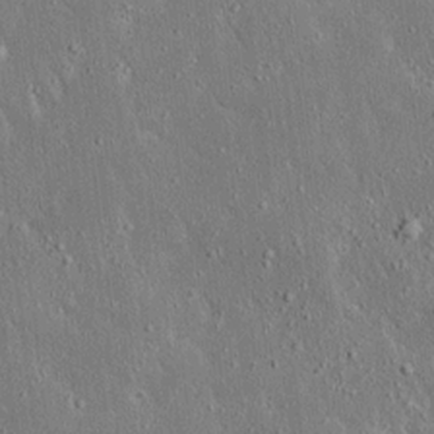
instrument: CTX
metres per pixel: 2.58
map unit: Ave
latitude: 17.2348
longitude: -139.8772
